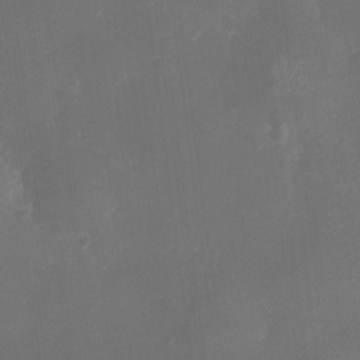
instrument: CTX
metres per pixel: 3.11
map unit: eHh
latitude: -6.4062
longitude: -78.0822
